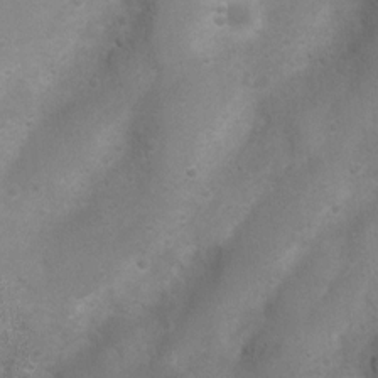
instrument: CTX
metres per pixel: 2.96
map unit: Nhu
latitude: 4.2711
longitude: -25.1214
